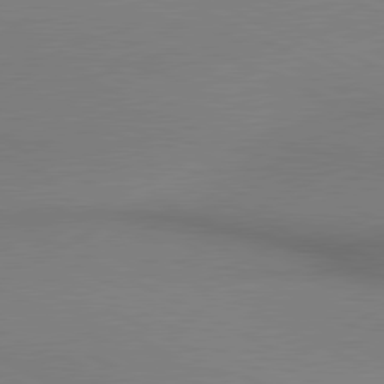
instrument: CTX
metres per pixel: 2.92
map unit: lApd
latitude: 80.6868
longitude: 145.1809
